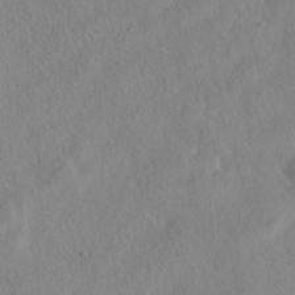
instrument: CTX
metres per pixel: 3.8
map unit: HNhu
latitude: -36.1416
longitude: 33.1431
